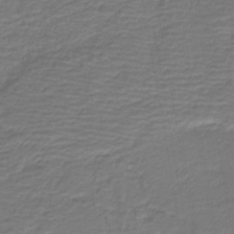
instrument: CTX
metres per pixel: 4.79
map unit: HNb
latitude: -42.6707
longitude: 51.5210
